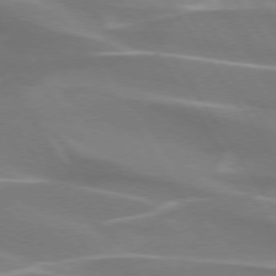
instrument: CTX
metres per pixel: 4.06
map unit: lApd
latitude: 74.1389
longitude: -61.5182
